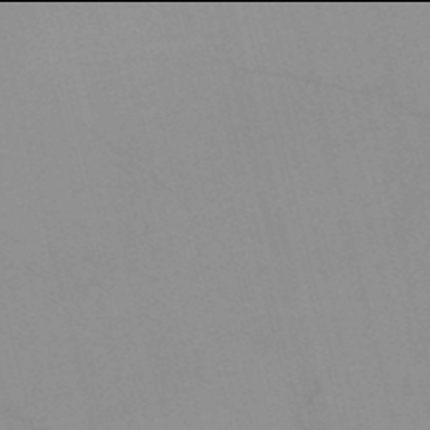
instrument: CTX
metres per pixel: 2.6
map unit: HNb
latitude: -46.0094
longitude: -41.4426
